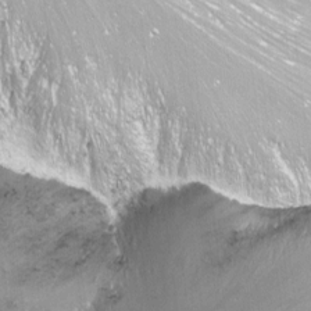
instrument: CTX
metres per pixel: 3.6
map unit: Nhu
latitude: -11.9745
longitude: -62.5168
